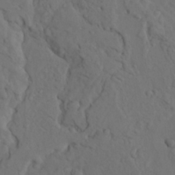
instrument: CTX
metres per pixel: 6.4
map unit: Ave
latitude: 23.5749
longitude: -132.3467
